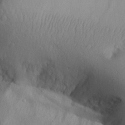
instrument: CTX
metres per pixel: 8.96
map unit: Aa
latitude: 28.3845
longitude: -145.0647
